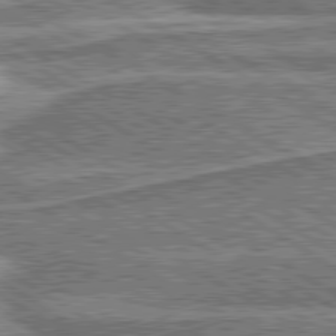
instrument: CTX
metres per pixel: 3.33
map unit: lApd
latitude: 80.3656
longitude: 172.3873
